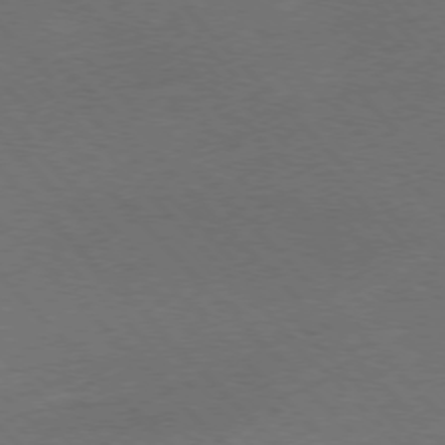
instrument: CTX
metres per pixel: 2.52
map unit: Ap
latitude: -77.2376
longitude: -86.2711
